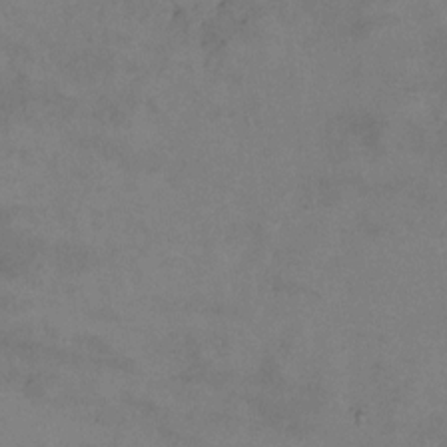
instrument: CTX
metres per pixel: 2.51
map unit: Hto
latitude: 6.7057
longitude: -35.4615
